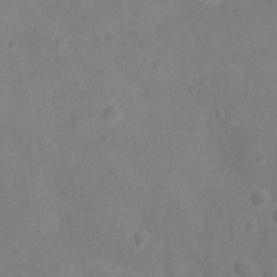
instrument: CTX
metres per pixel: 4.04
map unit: Nhu
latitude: 10.3845
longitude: -27.6883
